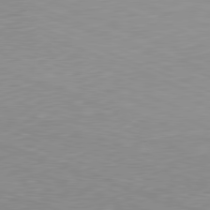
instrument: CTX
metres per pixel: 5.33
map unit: Hpe
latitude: -82.3684
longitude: 14.4818
